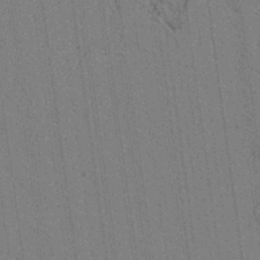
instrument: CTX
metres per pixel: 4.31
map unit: lAvf
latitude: 7.1970
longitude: 164.4062
